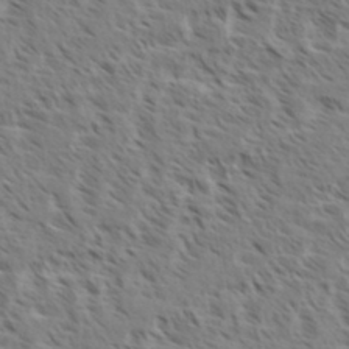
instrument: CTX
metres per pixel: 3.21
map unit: eHh
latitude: 35.0080
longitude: -139.0269
